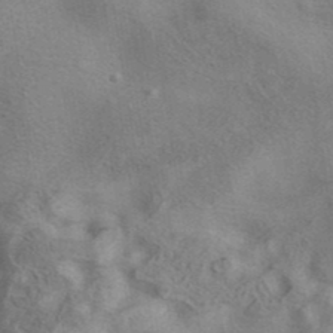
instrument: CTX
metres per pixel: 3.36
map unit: eAb
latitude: 40.9702
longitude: 103.5021
